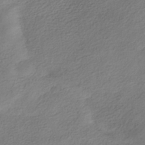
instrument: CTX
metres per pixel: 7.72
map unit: HNhu
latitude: -40.0472
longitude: 102.1795
